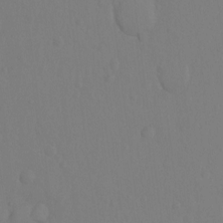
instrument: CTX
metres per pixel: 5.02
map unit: Hto
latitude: -10.7841
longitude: -37.4805
